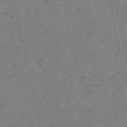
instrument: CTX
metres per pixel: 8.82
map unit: HNb
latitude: -55.3321
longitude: -43.2726
